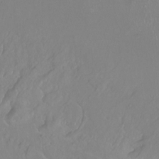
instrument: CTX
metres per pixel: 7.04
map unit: Hto
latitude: -14.1606
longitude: -42.9514
